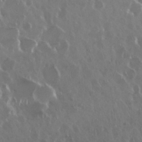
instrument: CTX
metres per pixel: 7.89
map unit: Nhu
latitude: 29.4804
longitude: -59.7261
